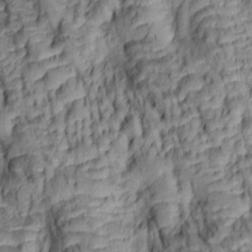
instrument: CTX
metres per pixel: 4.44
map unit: lAa
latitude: 6.1389
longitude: -115.8205
